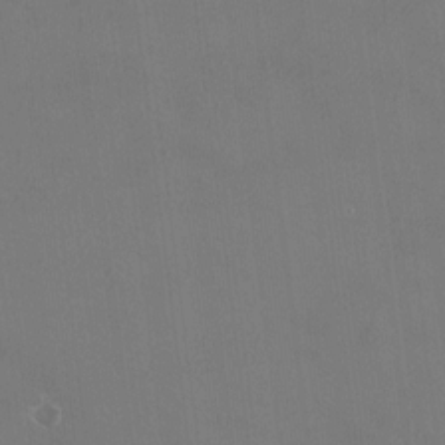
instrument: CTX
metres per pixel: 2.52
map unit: HNhu
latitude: 2.5545
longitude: 6.6329
